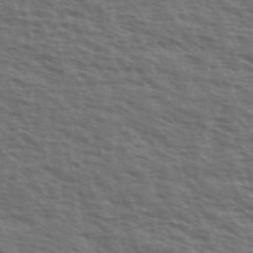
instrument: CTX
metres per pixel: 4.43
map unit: Ave
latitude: 38.8191
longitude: -111.5749
